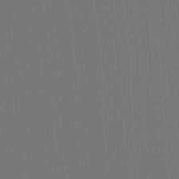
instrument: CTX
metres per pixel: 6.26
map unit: Ht
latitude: -4.7652
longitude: -27.0648
